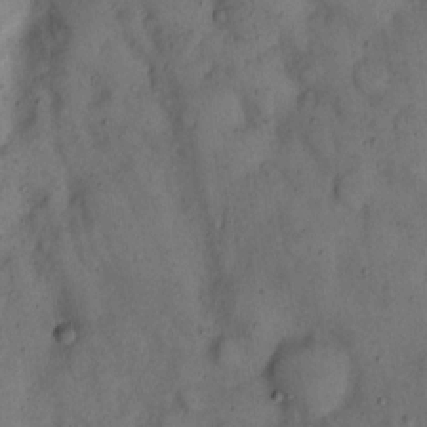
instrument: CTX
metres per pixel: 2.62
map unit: eHh
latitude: 15.3482
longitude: -62.1200
